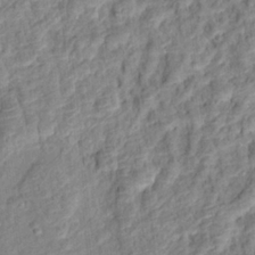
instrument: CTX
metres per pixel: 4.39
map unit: Hto
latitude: 13.3671
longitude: -38.6490
